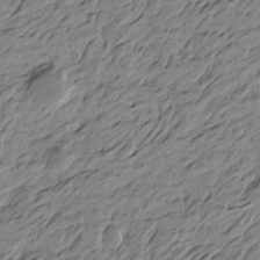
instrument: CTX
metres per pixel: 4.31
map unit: Htu
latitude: -4.8975
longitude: -178.4979
